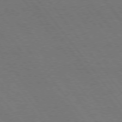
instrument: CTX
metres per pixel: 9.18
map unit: Hpe
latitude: 74.9514
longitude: -137.8584
